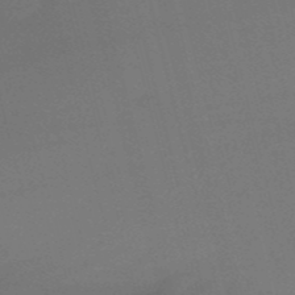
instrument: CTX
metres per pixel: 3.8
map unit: HNb
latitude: -50.9731
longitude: -41.8583
